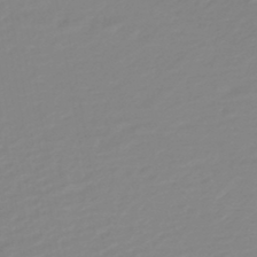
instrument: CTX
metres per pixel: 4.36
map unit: lHb
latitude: -44.7652
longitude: 76.1039
